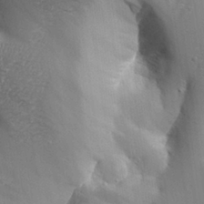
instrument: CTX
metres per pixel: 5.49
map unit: Aa
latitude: 27.7450
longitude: -129.3859
